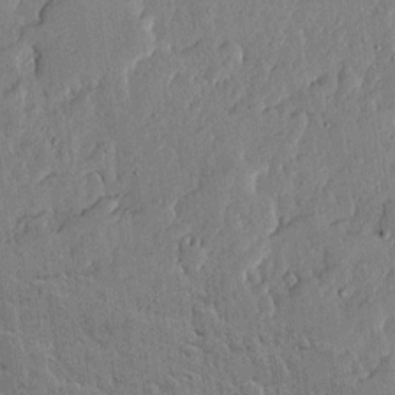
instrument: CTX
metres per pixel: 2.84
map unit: lHvf
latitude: 17.5371
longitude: -116.2145
